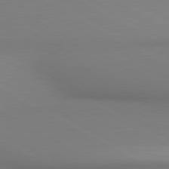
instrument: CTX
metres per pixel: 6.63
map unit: lApd
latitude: 80.5924
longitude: 146.2172
